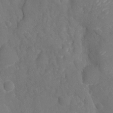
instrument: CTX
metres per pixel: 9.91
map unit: Nhu
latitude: -19.1809
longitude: -58.3089
